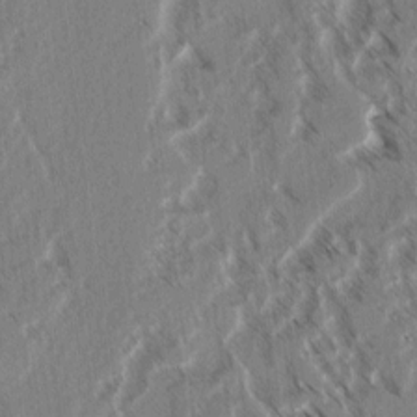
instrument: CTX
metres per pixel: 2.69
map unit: lAvf
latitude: 4.1200
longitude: -105.8773
